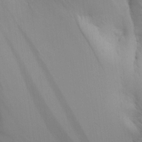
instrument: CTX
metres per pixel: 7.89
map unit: Aa
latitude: 14.8569
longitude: -141.0458
